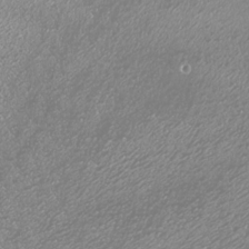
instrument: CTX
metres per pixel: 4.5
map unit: Nhu
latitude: -7.3698
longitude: -91.7072
